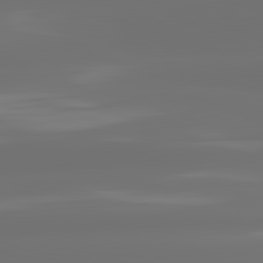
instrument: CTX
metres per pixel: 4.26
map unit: lApd
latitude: 82.1388
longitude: -166.7435
